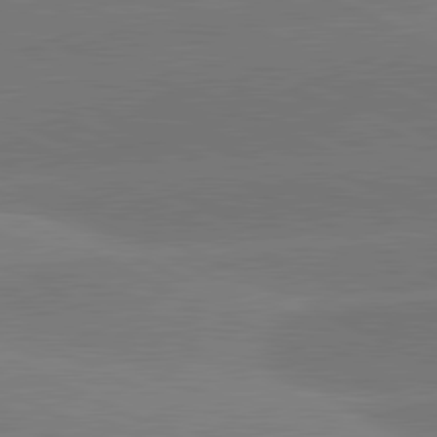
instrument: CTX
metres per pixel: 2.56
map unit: lApd
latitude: 81.5182
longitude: -153.9339
